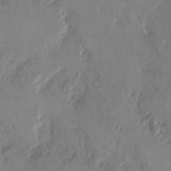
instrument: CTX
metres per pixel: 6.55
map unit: Hto
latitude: 11.8017
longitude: -59.0081
